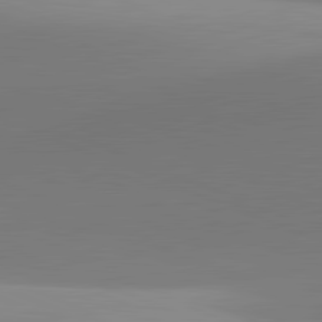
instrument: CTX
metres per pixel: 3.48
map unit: lApd
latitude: 81.7450
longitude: 141.9556
